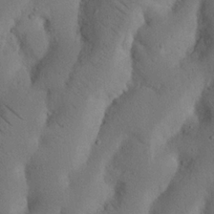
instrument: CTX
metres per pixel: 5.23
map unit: Nhu
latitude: 20.1200
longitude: -75.6694
